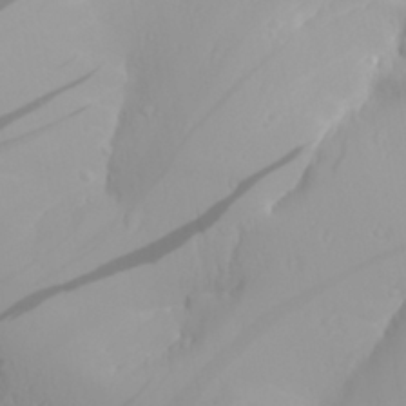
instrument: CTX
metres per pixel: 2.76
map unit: Aa
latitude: 29.3859
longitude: -133.2348
